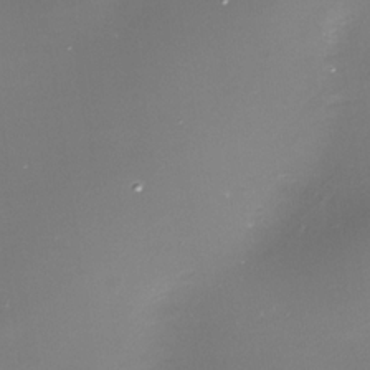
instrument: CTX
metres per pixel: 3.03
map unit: Nhe
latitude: -33.5588
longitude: -88.0255
